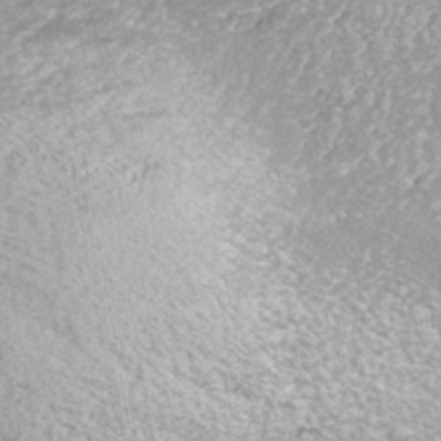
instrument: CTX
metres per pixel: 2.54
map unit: ANa
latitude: -42.8030
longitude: 108.1228
